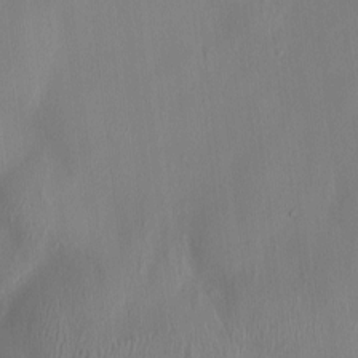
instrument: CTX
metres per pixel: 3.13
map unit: HNhu
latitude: 3.3292
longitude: -5.4048
